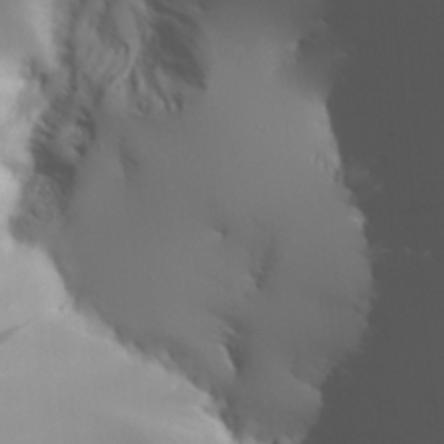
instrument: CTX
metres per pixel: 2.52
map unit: Aa
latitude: 26.2334
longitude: -133.0270
